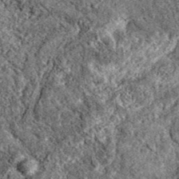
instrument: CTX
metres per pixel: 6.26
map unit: eAb
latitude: 38.3656
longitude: 111.4643
